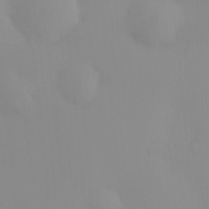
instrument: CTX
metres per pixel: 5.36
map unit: HNhu
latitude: 7.0647
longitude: 13.8422
